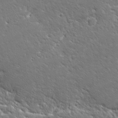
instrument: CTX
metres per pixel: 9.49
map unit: Ave
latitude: 20.0822
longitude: -137.0648
